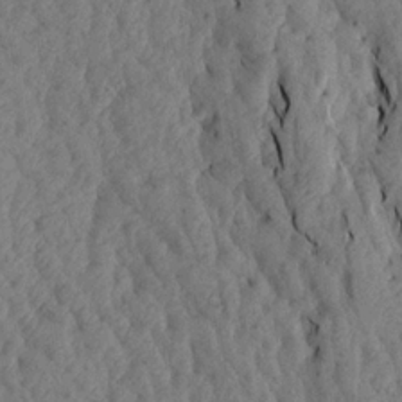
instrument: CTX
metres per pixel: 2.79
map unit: Aa
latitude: 17.9528
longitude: -145.4804
